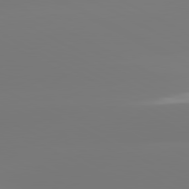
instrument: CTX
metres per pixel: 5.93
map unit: lApd
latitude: 80.9514
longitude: -156.2144
